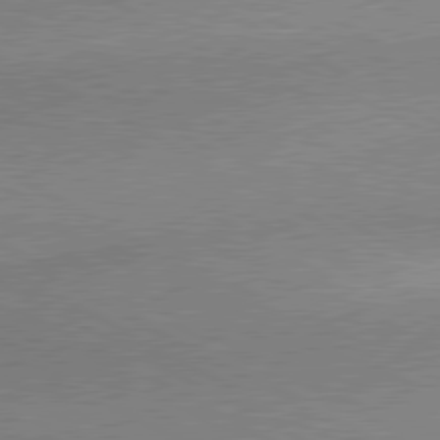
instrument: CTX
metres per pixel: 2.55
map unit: lApd
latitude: 80.3278
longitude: 165.3132
